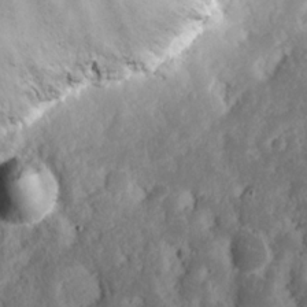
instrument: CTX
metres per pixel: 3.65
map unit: eHh
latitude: 15.6127
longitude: -73.3482
